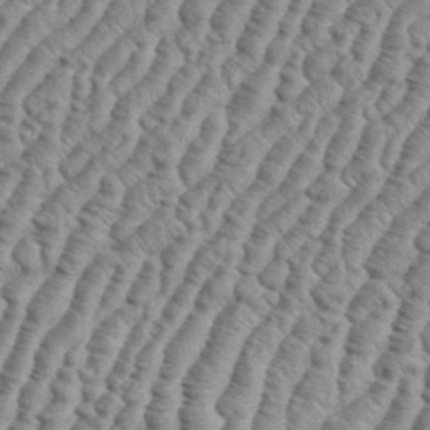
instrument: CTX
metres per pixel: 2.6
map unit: eHh
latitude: 36.8380
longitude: -136.9892
